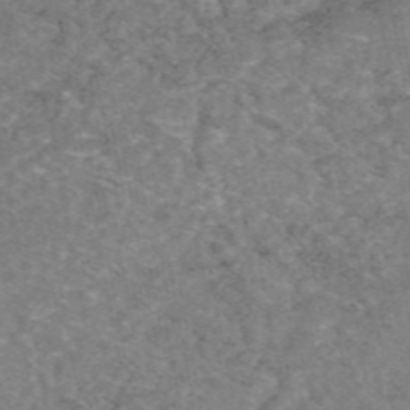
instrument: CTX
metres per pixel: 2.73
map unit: eAb
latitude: 47.8017
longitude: 113.1242
